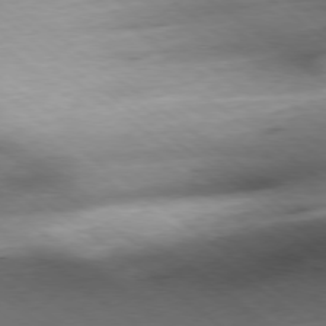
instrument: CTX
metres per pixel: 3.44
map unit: Ap
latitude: -78.8219
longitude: -91.7828
